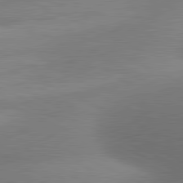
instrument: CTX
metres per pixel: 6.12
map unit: lApd
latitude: 81.0080
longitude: 130.2739
